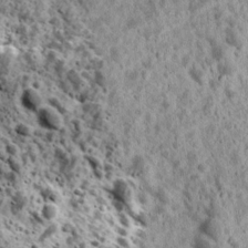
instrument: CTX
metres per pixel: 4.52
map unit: Ave
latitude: 18.1200
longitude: -134.5734
